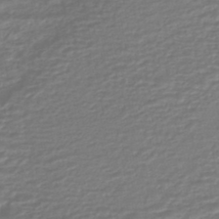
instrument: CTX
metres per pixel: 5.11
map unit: HNhu
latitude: -45.3699
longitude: 96.2362
